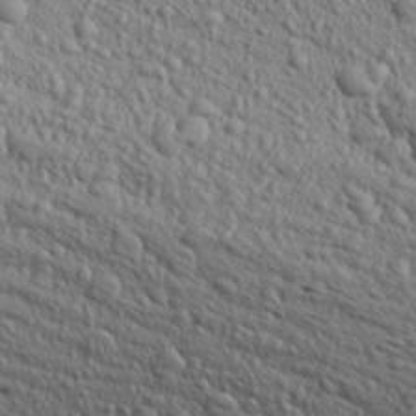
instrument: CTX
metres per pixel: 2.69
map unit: Aa
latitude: 22.3845
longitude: -143.8206
